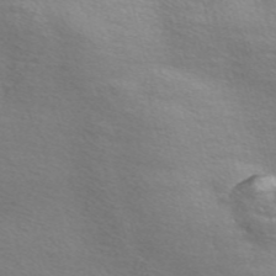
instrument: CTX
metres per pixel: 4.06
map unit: Nve
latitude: -56.5951
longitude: 59.8422
